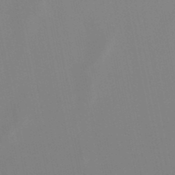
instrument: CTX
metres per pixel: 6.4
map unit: lHb
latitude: -49.2376
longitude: 70.2173
